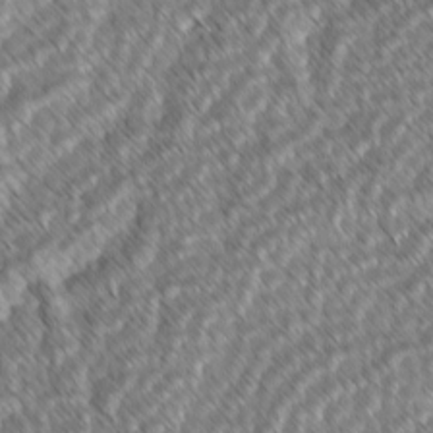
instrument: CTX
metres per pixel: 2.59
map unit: lAvf
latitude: -2.5762
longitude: -114.2522
